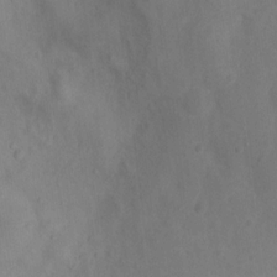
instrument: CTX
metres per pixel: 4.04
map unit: Nhu
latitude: 10.6113
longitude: -27.5938
